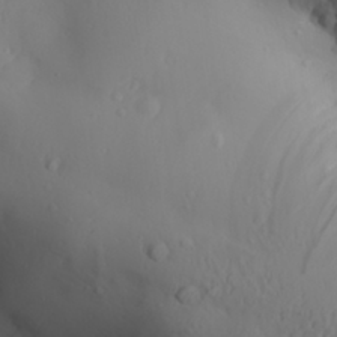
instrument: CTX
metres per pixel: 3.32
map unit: Aa
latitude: 30.2901
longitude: -132.5924
